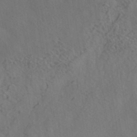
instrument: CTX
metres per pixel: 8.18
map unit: HNhu
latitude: -40.8030
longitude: 97.5021
